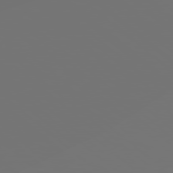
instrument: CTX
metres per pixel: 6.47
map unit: Hpe
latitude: 78.0444
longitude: -142.4601
